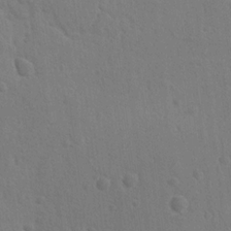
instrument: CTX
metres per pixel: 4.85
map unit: lAvf
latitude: -9.5588
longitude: -120.0822
